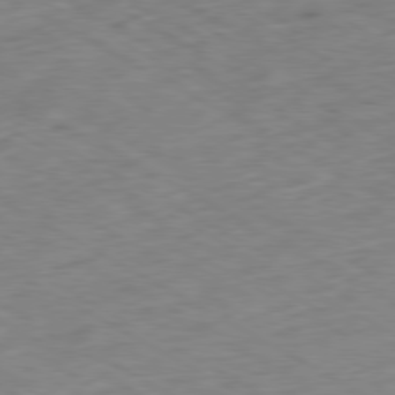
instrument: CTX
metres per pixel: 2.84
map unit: Ap
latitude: -79.1242
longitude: -68.8947
